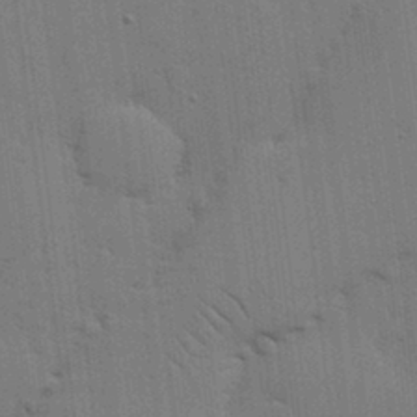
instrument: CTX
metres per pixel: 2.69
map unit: lHvf
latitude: 18.4034
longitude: -113.5182
